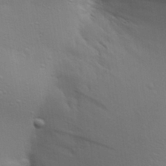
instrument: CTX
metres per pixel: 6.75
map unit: Aa
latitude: 27.5560
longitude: -136.7624
